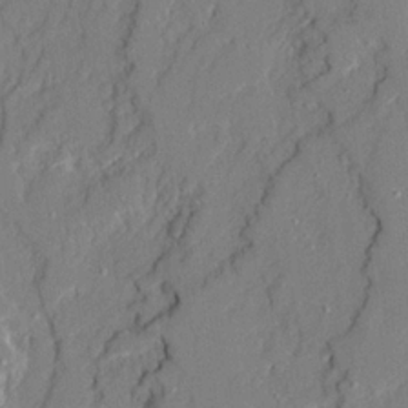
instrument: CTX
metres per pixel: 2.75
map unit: Ave
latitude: 21.6505
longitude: -128.7435
